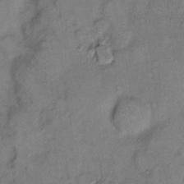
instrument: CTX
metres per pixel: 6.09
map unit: eHh
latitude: 9.5560
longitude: -62.0633
